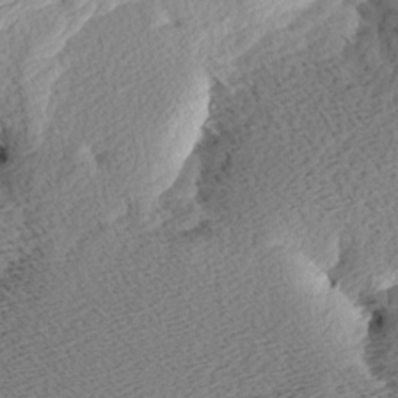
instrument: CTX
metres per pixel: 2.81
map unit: Aa
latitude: 8.3090
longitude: -141.3292
